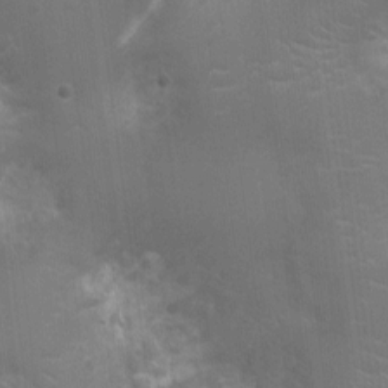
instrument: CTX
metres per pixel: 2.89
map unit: Ht
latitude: -3.2753
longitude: -17.1970
